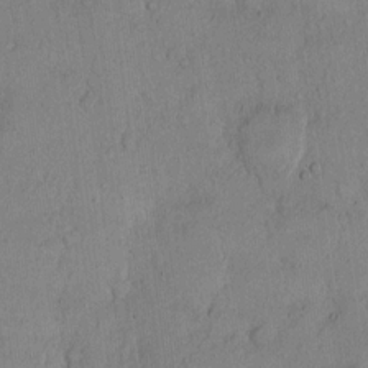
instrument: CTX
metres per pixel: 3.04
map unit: Hto
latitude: 10.9325
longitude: -58.0633
